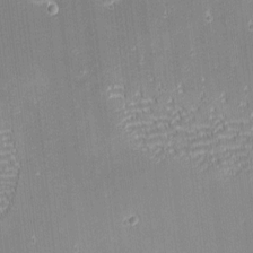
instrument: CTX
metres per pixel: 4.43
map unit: eHh
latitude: -2.0283
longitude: -80.6301
